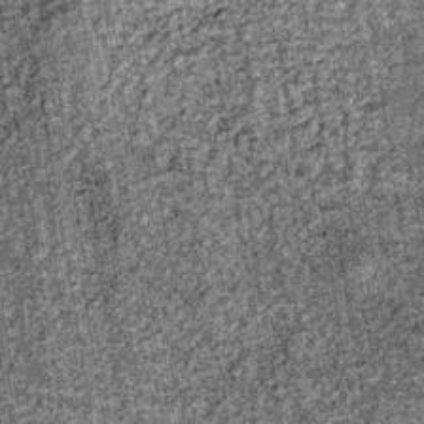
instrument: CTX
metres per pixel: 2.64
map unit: lHb
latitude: -36.2550
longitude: 67.4455
